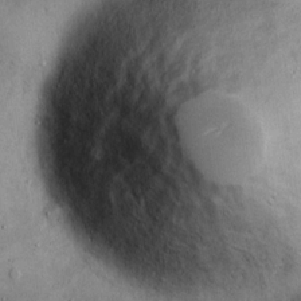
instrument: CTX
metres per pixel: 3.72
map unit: Hto
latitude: 14.4412
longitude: -58.2900
